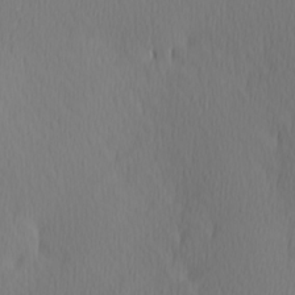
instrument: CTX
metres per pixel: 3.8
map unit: Hve
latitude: 12.7813
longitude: -91.1403
